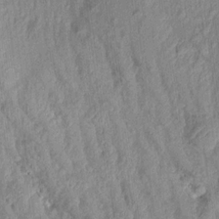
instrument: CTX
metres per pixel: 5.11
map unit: Aa
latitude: 17.7261
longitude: -146.3846
